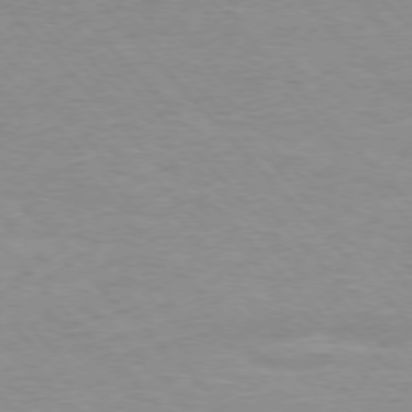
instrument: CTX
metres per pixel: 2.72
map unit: Ap
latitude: -76.8030
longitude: -87.7449
